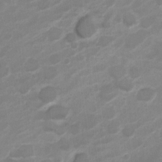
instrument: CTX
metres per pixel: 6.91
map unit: Nve
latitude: -18.5952
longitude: 107.6722
